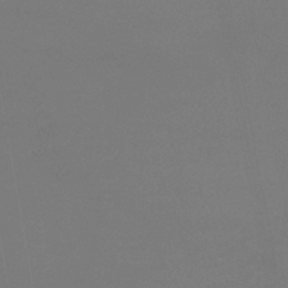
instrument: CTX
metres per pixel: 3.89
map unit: eHb
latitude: -38.2551
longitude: 74.6519
